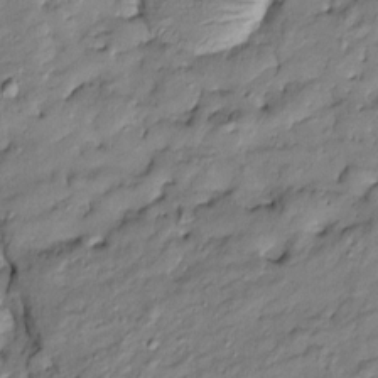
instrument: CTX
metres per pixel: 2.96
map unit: Htu
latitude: -8.8597
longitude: 177.2754
